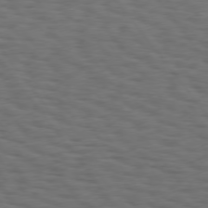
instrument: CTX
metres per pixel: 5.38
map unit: Hpe
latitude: 75.1970
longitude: -133.4049
